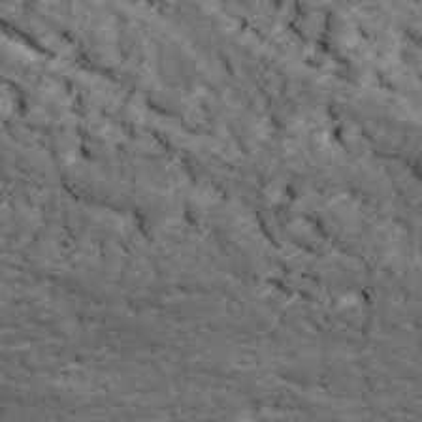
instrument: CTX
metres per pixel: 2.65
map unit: Ave
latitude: 17.8205
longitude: -135.6316
